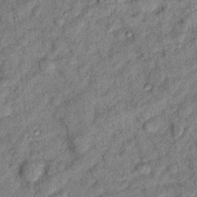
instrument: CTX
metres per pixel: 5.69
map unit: Hto
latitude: 13.6883
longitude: -34.3278
